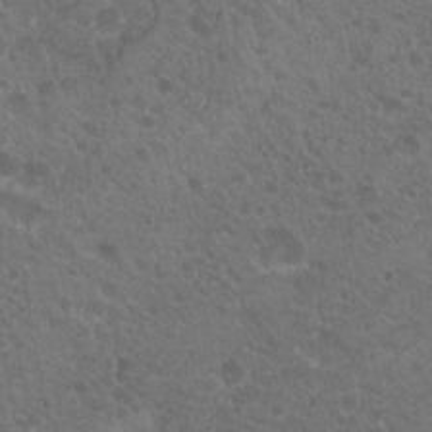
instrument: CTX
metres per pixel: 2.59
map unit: Hto
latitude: 19.6505
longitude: -34.1766
